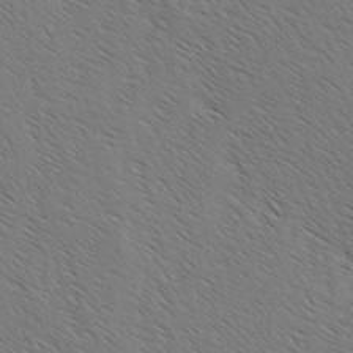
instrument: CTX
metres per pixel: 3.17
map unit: lAvf
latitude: -2.5762
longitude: -113.2726
